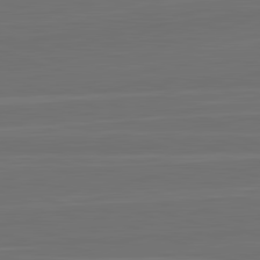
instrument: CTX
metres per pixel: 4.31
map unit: lApd
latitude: 82.7624
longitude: 164.2551
